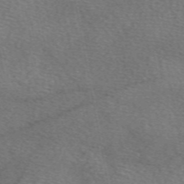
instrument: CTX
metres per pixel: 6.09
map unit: eAb
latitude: 50.7057
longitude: 110.6329
